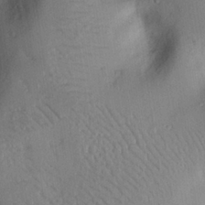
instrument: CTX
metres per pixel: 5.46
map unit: eHh
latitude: 25.6882
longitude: -76.2900
